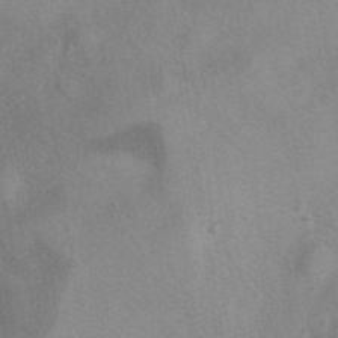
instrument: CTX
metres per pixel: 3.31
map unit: eAb
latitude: 40.4034
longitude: 106.6519
